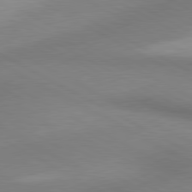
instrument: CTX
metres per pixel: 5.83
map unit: lApd
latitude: 80.6679
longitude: 163.0108
